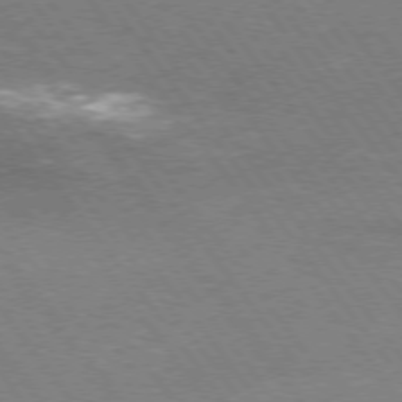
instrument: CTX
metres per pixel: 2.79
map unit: Hpe
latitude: 74.4412
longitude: -141.4993
